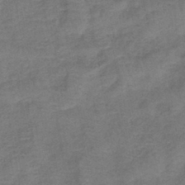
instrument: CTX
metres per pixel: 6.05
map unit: lHb
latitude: -42.4251
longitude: 79.6910
